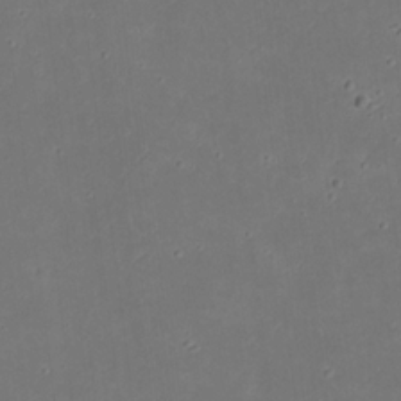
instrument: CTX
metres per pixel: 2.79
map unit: eHh
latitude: 21.0081
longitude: -71.8016
